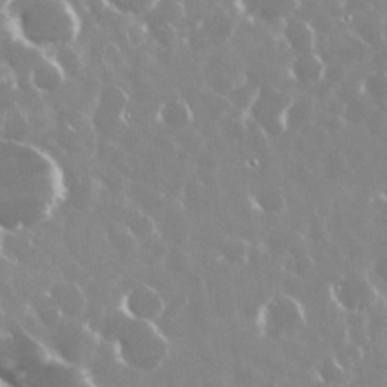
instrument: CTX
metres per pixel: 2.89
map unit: Nhu
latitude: 29.3481
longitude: -60.7435
